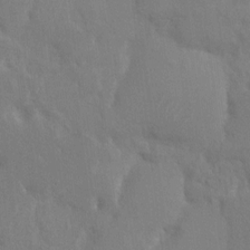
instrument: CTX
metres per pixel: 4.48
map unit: HNhu
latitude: 7.1403
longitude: -3.0647
